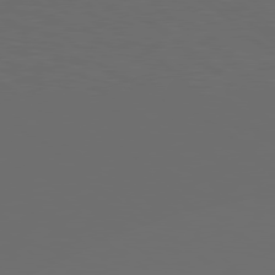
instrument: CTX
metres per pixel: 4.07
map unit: lApd
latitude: 78.4790
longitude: -176.7813
